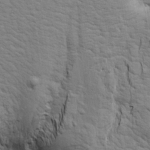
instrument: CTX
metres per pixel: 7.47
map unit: Aa
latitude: 19.4615
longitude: -141.8016
